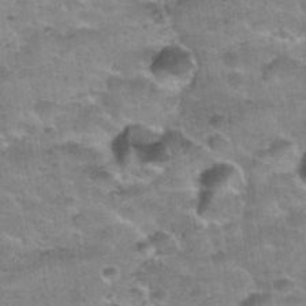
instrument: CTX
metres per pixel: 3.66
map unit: Nhu
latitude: 32.1955
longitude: -52.8191
